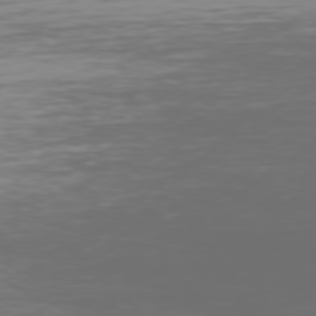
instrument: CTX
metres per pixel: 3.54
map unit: Hpe
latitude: 73.8962
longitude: -128.2900
